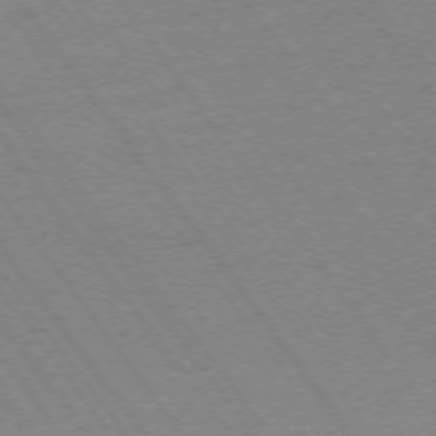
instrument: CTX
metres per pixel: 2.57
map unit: Ap
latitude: -74.2551
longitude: -77.2159
